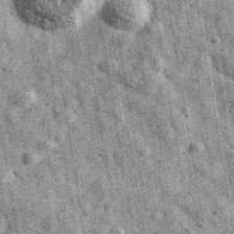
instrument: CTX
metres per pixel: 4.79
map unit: Ave
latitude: 40.8569
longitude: -106.7435
